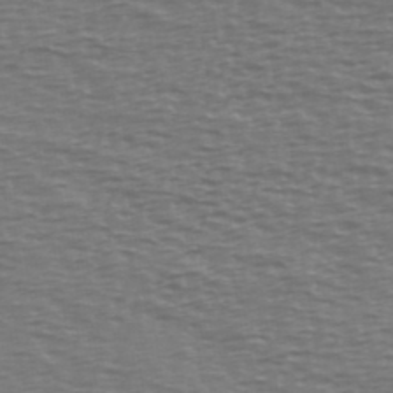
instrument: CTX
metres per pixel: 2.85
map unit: Ave
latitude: 38.7057
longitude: -113.8016
